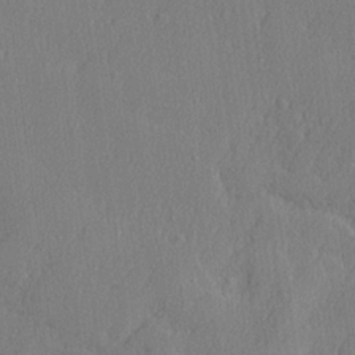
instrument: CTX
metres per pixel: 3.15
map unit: lHvf
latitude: 22.6679
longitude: 142.5006
